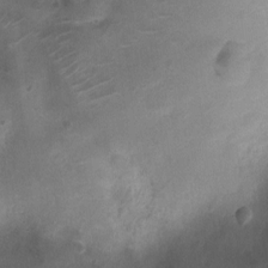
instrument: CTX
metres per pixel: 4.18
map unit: Nhu
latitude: -10.7085
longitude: -21.0081
